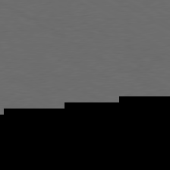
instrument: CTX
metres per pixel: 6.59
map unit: Hpe
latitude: 76.1955
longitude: -130.1956
